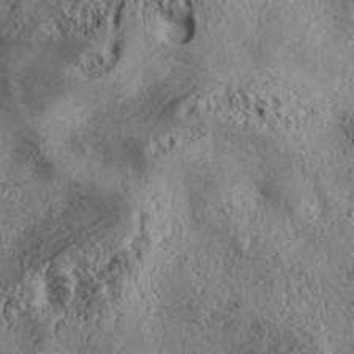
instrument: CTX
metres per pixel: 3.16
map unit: Aa
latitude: 32.0444
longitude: -134.4790
